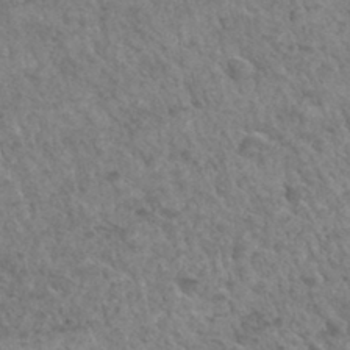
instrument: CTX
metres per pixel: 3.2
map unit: Hto
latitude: 33.4049
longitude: -49.8016
